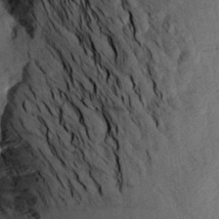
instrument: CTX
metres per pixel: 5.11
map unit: Aa
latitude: 19.1025
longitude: -146.2145
